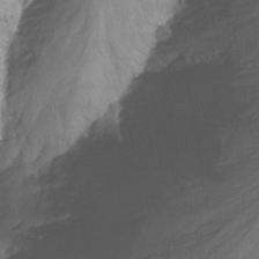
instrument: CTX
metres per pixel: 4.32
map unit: Nhu
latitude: -13.5399
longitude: -66.3467
